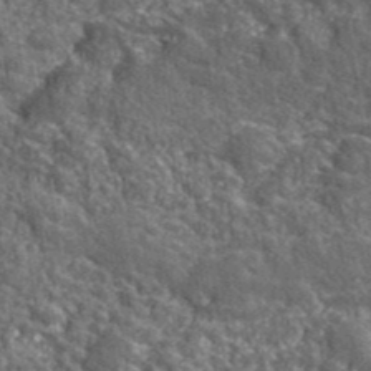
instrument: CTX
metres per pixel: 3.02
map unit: eHh
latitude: 42.2145
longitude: -91.0458
